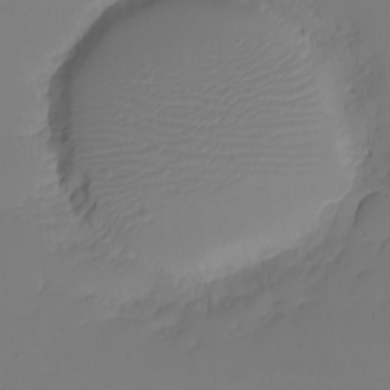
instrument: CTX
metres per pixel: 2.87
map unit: eHh
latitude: -5.6533
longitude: -83.7827
